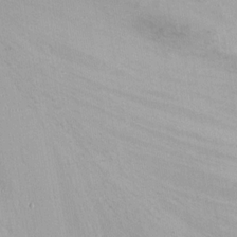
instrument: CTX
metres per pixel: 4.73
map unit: Nhu
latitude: -10.5763
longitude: -36.9325
